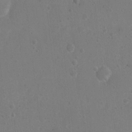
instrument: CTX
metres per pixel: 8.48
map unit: Nhu
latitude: 4.1011
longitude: -27.2726
